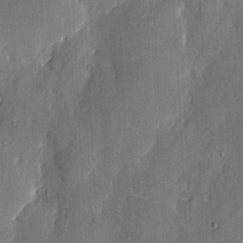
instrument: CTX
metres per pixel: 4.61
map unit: eHh
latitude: 5.9717
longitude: -68.7435
